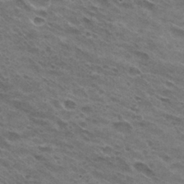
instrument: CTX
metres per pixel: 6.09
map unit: Hto
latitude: 30.7813
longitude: -45.2348
